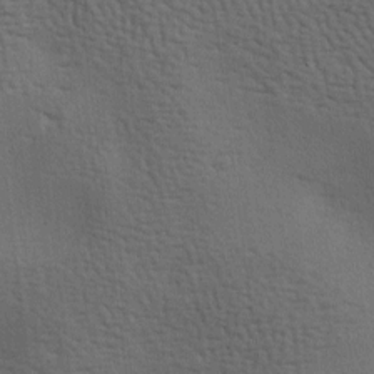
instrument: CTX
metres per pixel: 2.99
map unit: lAa
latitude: -7.5399
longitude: -125.4993
